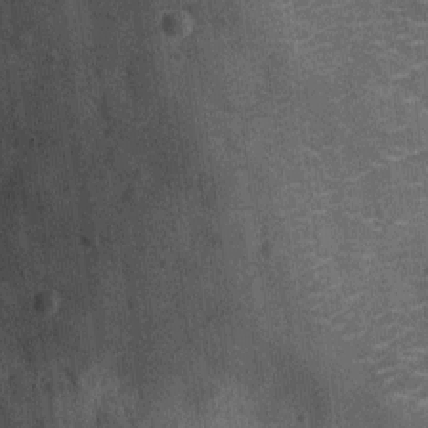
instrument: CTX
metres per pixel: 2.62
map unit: Ht
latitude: -12.1417
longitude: -21.5560
